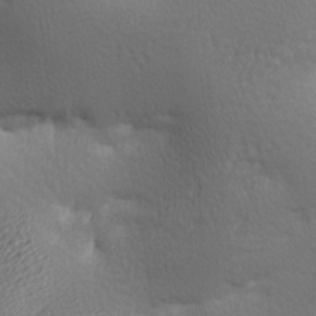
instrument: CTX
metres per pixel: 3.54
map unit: lAa
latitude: -10.0094
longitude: -125.8394
